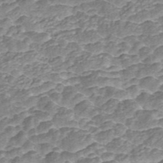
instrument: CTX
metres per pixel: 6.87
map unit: ANa
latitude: 45.2348
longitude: 20.9541
